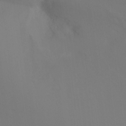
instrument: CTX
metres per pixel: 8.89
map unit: Ht
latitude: -15.0298
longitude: -50.0255
